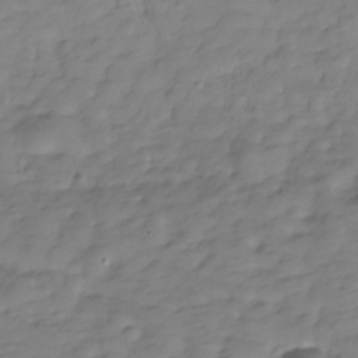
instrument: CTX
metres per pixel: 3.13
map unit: Hve
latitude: -29.7478
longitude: 91.0487
